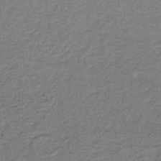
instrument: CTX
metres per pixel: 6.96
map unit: lHb
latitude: -37.6344
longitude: 60.0850
